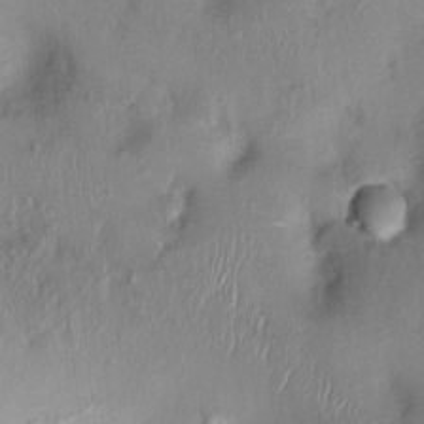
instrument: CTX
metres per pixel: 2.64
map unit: Nhu
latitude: 0.8002
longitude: -14.9703
